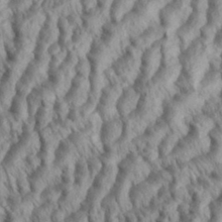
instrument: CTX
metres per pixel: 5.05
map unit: eHh
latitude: 35.6127
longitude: -138.2145
